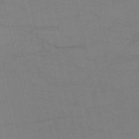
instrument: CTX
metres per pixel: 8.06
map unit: HNb
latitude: -52.9730
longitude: -47.8773
